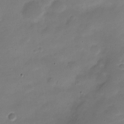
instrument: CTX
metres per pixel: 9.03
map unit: Nve
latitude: -21.8233
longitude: 105.3320
